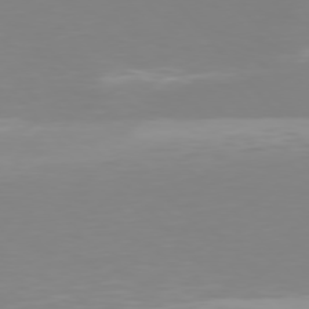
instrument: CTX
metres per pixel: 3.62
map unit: Hpe
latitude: 76.5168
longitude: -132.5168
